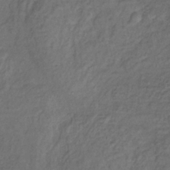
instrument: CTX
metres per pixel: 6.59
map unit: lHb
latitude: -35.8611
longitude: 63.5399
